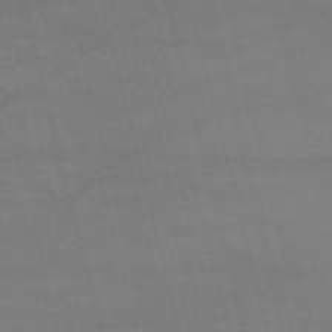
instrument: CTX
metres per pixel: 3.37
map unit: HNb
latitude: -52.9919
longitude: -37.6505
